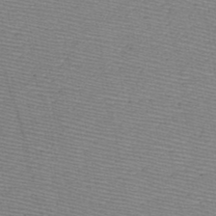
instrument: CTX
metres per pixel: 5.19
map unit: HNb
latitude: -48.3307
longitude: -40.3656
